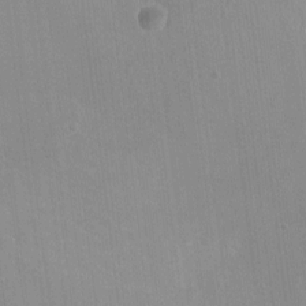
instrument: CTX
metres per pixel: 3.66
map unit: Ht
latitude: -2.7463
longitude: -17.0647
